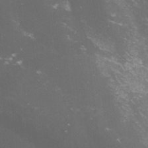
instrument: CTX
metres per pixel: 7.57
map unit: lHvf
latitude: -13.1620
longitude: -101.0081
